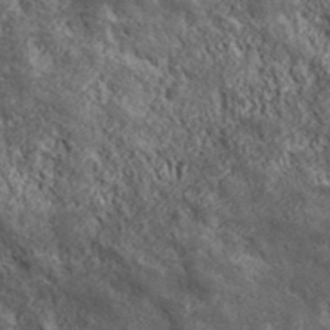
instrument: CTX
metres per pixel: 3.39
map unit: ANa
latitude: 43.3293
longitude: -87.7827
